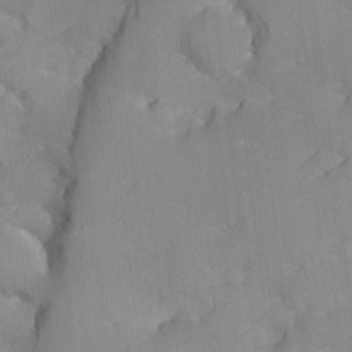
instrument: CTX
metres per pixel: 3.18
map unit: Ave
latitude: -9.6155
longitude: -117.4993
